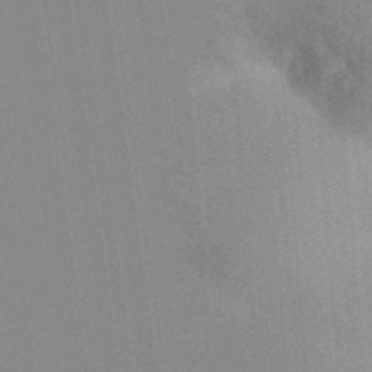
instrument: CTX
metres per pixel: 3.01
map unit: Aa
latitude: 32.6679
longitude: -142.4790
